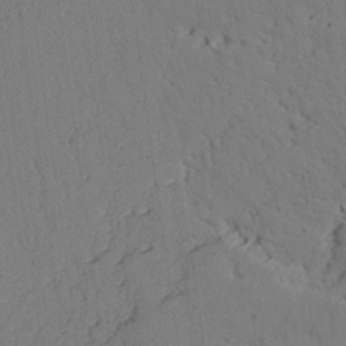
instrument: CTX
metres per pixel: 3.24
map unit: lAvf
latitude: 26.4223
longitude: -110.9892
